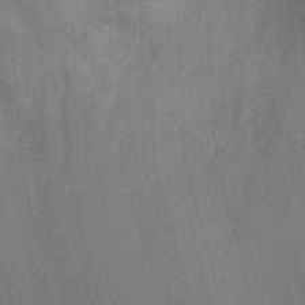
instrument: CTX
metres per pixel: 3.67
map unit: Ht
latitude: -11.2376
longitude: -22.2522
